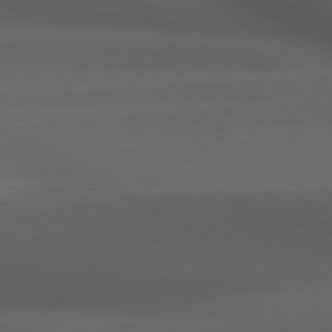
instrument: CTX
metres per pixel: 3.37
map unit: Hpe
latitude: 78.8380
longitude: -161.4426
